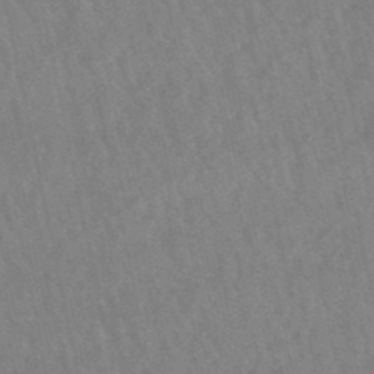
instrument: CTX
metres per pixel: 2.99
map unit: lHb
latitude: -49.2187
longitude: 72.7841
